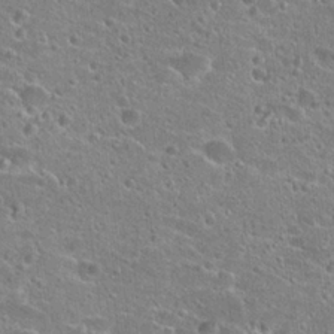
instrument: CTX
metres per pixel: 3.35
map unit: Hto
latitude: 23.5371
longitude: -43.4427
